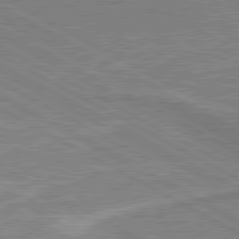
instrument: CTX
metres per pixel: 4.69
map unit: lApd
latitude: 80.4412
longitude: 141.5210
